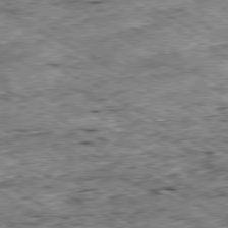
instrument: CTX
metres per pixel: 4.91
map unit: Ap
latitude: -80.2551
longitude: -50.1577
